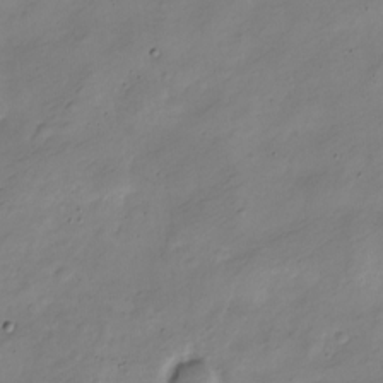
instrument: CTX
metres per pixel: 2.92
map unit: Nve
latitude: -25.0108
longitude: 106.0850
